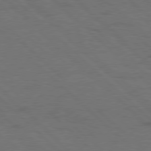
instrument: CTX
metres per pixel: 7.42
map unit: Hpe
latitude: 77.8961
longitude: -155.1781
